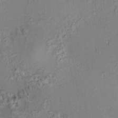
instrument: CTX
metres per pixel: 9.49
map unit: HNhu
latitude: 7.4426
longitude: 14.2929
